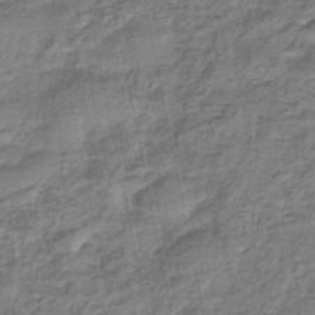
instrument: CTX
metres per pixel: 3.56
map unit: eHb
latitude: -34.9542
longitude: 76.3117
